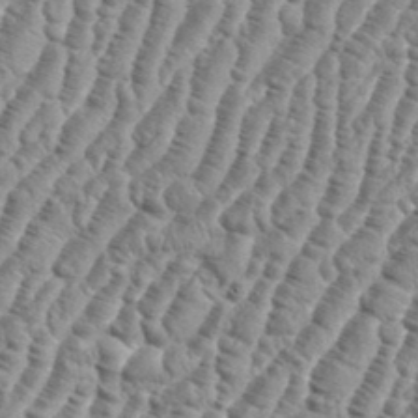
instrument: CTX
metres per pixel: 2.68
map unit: eHh
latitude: 36.8191
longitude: -136.8002
